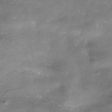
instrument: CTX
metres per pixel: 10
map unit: Nhe
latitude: -36.5007
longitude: -90.6113
